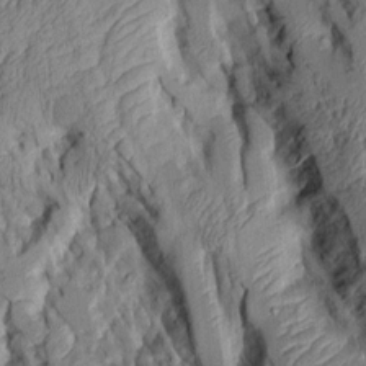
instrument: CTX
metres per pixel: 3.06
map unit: Aa
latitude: 8.1200
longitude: -128.0255
